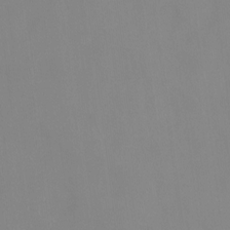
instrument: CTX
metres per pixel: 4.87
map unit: Hto
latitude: -14.3118
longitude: -43.4804
